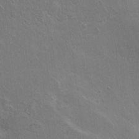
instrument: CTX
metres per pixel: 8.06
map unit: Ht
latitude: 0.8002
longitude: -44.6679
